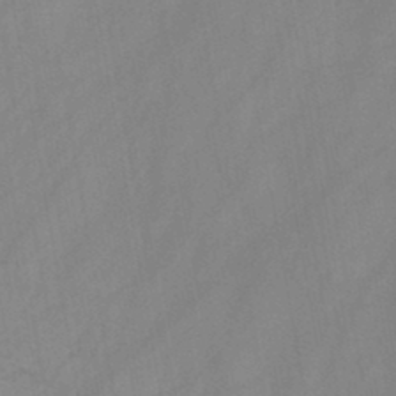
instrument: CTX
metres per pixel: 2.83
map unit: HNb
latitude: -45.5399
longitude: -38.8002
